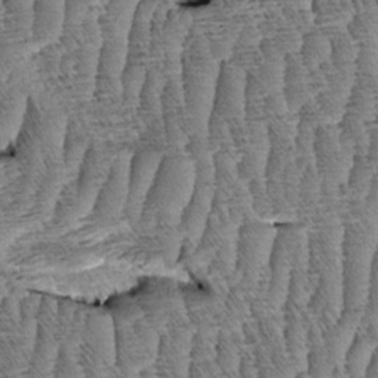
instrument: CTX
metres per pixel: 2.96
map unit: Aa
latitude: 8.0822
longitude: -133.1970
